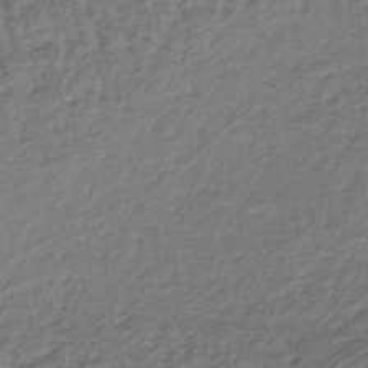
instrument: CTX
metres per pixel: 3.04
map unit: lHb
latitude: -37.4832
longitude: 59.4643
